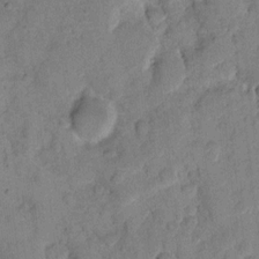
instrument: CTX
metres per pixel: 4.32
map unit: eHh
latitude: 11.0648
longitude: -65.4237
